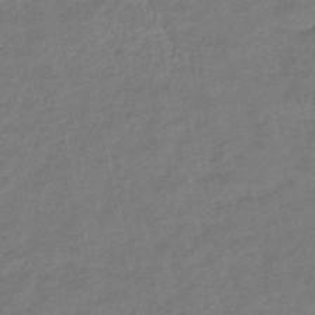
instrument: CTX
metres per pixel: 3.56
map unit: eHb
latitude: -45.6533
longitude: 87.7100
